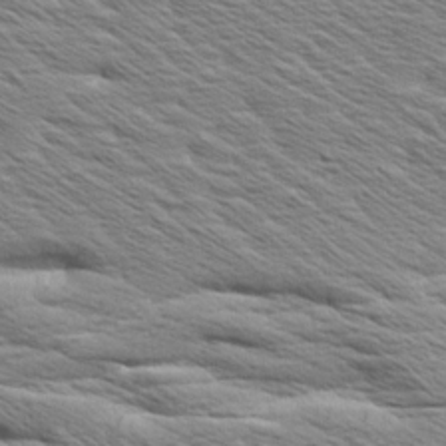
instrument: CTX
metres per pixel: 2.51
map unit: Aa
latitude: 8.4601
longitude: -134.3278
